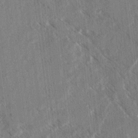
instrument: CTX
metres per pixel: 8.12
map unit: lAvf
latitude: 4.3089
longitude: -105.6694
